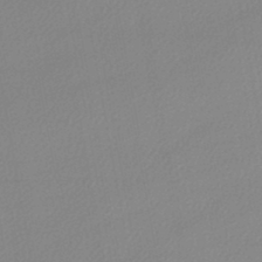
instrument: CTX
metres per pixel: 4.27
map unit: lHb
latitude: -45.5588
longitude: 75.3321
